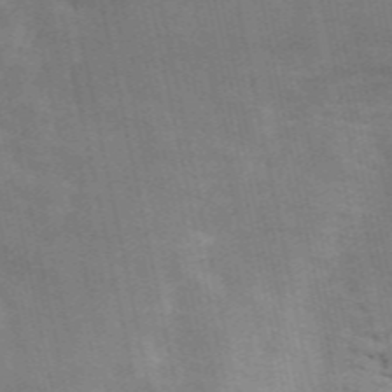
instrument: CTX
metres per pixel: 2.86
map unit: ANa
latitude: 50.2900
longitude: -82.4790
